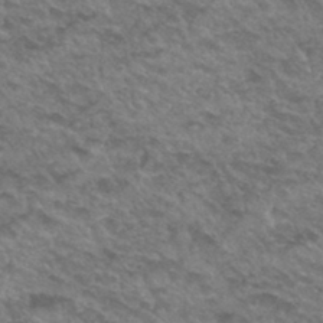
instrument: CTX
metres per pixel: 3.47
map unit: Hto
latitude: 33.3860
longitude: -49.0458
